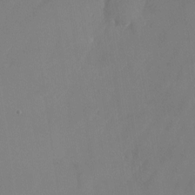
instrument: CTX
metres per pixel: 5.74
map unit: Nhu
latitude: -23.1809
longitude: -70.8002
